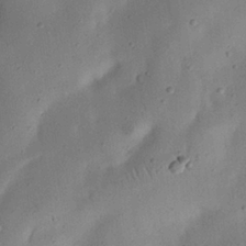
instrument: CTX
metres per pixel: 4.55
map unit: eHh
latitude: 24.6301
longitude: -69.2159
